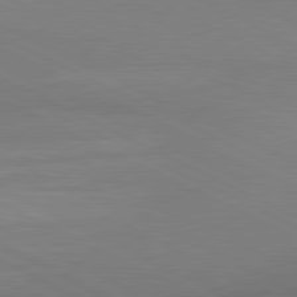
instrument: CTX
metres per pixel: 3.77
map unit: lApd
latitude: 80.8569
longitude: 144.6330
